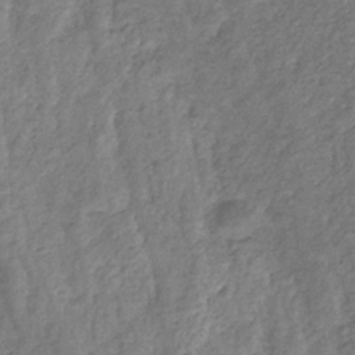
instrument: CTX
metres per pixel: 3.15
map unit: eHb
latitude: -32.4062
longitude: 73.4643
